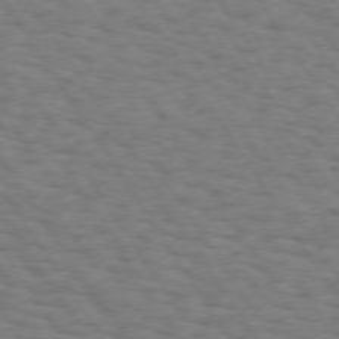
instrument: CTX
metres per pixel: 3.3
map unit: Hpe
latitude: 73.3671
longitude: -140.4978
